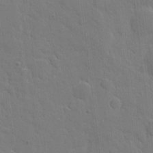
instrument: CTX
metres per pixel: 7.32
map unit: eHh
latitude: 5.7639
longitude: -67.2914
